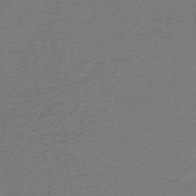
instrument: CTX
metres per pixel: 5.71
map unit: lHb
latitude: -41.8044
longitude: 54.4062
